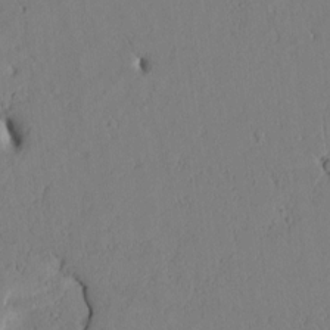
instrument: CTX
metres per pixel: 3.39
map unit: Htu
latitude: 2.7246
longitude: 177.5966
